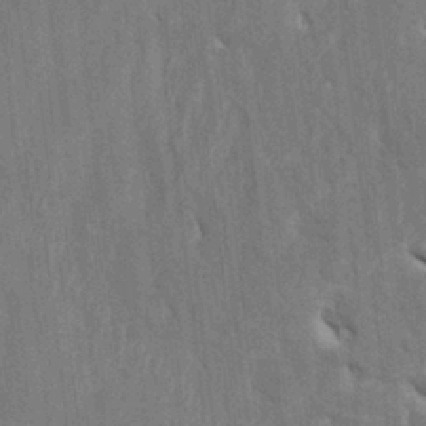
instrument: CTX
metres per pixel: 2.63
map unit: HNhu
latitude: 4.1200
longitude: -7.5938
